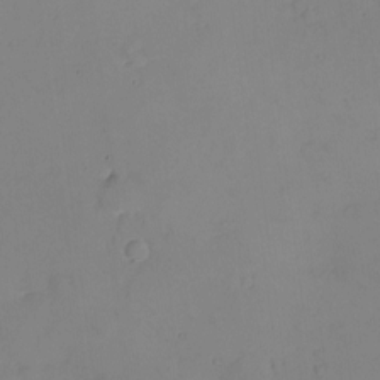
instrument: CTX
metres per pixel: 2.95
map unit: eHh
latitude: -9.0297
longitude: -67.1403
